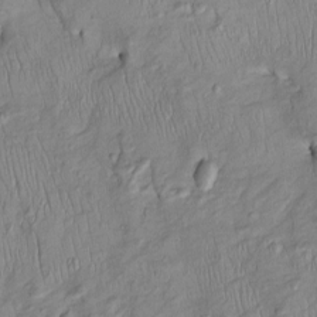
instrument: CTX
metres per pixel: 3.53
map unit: Htu
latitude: -5.9178
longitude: 154.3873
